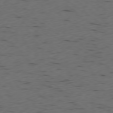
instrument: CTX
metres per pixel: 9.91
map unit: Ap
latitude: -77.6911
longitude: -72.0822
